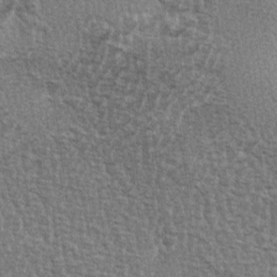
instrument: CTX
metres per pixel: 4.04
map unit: lAa
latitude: -3.9745
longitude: -121.9528
